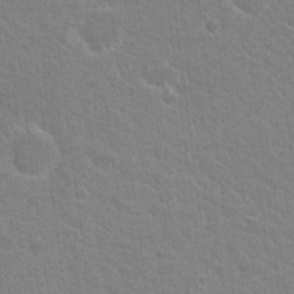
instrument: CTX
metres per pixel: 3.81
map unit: Nhu
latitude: 16.8758
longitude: -31.0270
